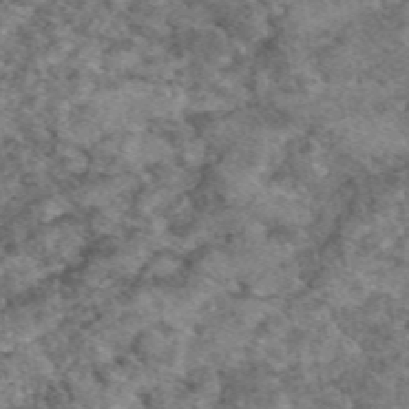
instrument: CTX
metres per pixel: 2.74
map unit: eAb
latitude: 49.0647
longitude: 110.6140
